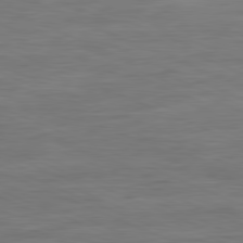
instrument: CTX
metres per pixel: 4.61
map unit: Ap
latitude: -81.8045
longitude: -74.4601
